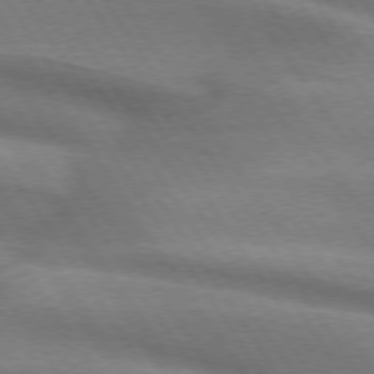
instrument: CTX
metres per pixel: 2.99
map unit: lApd
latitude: 74.4979
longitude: -63.3104
